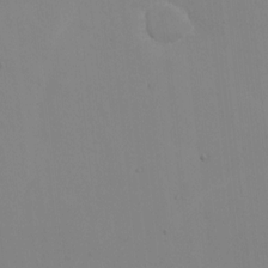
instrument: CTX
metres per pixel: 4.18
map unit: Nhe
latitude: -2.0283
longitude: -58.8569
